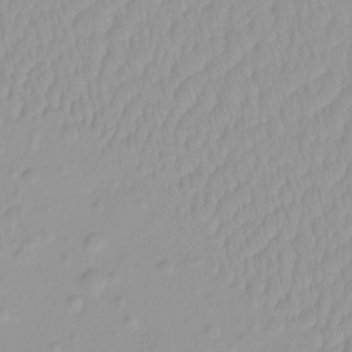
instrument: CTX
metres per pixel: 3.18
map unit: HNhu
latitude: -4.6518
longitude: 14.1984
